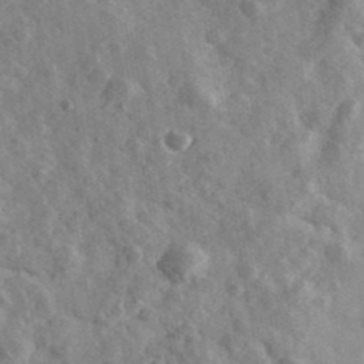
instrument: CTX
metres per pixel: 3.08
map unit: Ave
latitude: 39.6505
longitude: -107.7072
